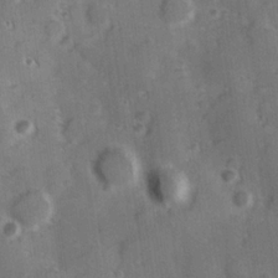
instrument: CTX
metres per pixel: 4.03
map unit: Hve
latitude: 24.2522
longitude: 146.9541
